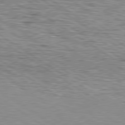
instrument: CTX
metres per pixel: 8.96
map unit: lApd
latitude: 79.4805
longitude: -50.0822
